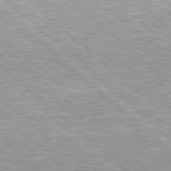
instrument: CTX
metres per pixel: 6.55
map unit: Hpe
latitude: 78.1200
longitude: -159.5182
